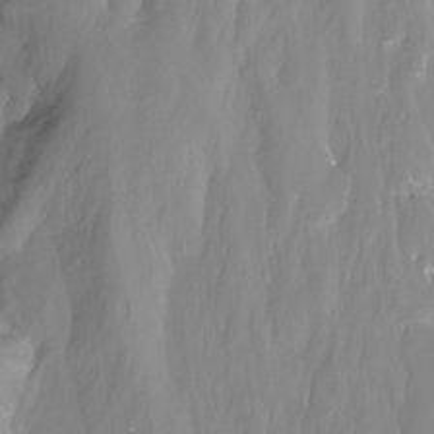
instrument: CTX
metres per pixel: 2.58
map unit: Nhu
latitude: -13.3321
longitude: -62.7624
